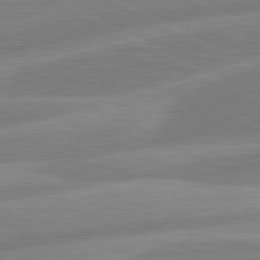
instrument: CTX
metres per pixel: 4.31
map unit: lApd
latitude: 80.9892
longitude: -168.5546
